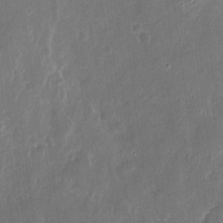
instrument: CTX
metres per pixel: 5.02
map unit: eHh
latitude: 10.7435
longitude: -72.5546
